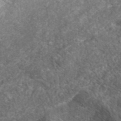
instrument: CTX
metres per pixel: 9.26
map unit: ANa
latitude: 42.5168
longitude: 26.5006
